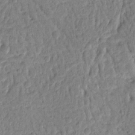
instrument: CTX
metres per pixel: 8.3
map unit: Ht
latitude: 12.1200
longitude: -75.8961
